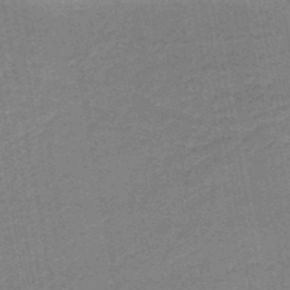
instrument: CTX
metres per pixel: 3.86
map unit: HNb
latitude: -47.2943
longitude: -39.7072
